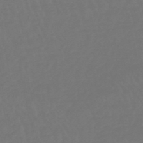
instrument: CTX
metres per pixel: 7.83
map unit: lHb
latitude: -47.2565
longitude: 76.1228
